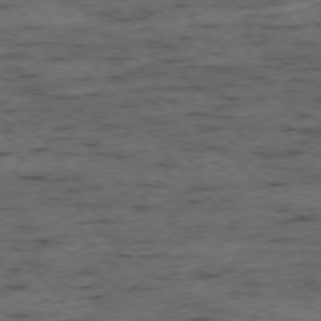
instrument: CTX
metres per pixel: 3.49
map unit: Ap
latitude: -76.3495
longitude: -91.1403
